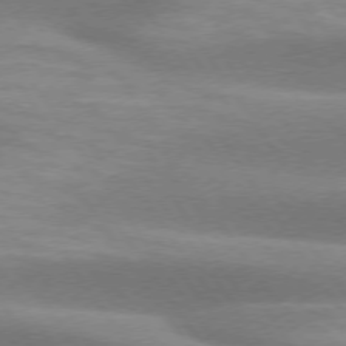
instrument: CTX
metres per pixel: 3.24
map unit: lApd
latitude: 74.4790
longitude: -49.0647
